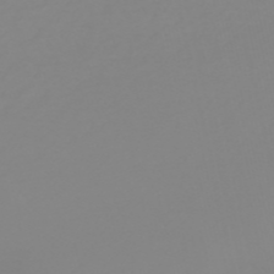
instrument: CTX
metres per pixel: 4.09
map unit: HNb
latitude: -53.5777
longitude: -50.6868
